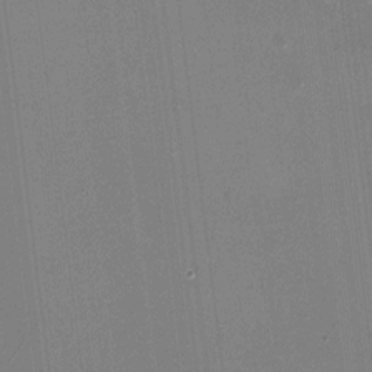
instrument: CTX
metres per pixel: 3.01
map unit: HNhu
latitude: -1.9367
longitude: -5.3293
